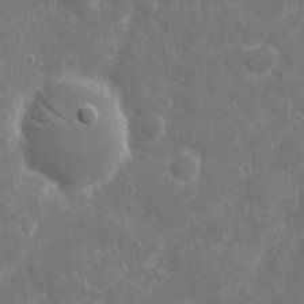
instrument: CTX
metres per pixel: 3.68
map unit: eHh
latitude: 7.6694
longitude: -70.1767
